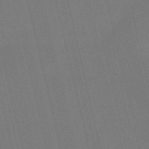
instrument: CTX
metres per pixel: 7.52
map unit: HNb
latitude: -51.7855
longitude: -45.0269
